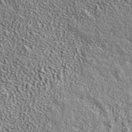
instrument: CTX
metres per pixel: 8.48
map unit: ANa
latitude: 42.9136
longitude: -88.7813
